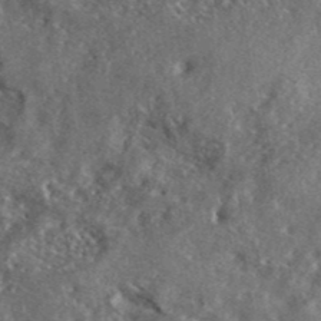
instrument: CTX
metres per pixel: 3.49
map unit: lHvf
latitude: 41.7638
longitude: -89.1026
